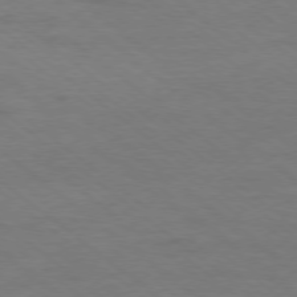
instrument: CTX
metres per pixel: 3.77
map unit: Ap
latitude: -78.5384
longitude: -92.7624
